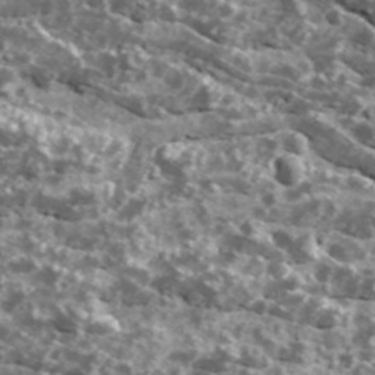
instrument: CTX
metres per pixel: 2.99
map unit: Ave
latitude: 18.1389
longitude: -134.8947
